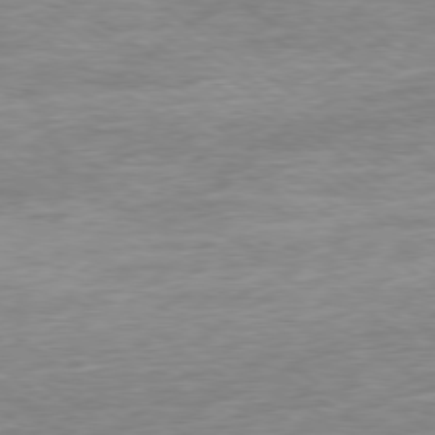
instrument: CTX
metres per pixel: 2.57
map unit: Ap
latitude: -79.0864
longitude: -101.5371
